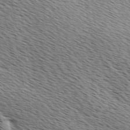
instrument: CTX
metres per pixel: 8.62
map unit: Ave
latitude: 9.9906
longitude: -107.1781
